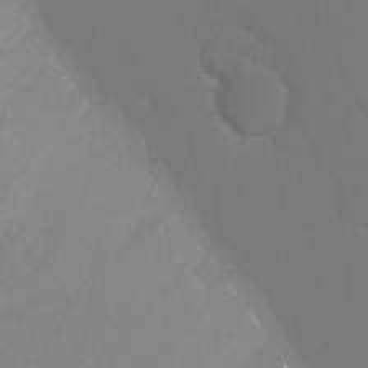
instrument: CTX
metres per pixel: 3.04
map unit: Ht
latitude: -9.9745
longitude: -46.2145
